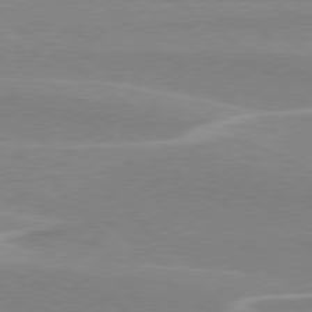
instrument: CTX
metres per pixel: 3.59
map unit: Hpe
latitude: 78.0822
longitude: -126.4223
